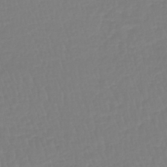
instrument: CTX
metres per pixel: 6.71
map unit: lHb
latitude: -42.2739
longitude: 60.3117
